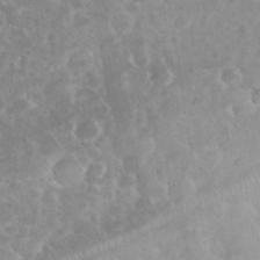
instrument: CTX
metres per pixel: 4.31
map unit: eHh
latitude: 35.3481
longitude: -62.0822
